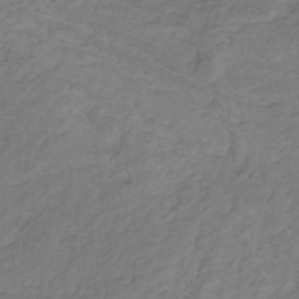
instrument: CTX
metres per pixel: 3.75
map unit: lHb
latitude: -30.7274
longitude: 65.5021
